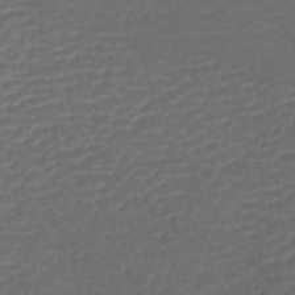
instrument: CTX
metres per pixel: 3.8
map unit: lHb
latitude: -42.9919
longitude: 76.3495
